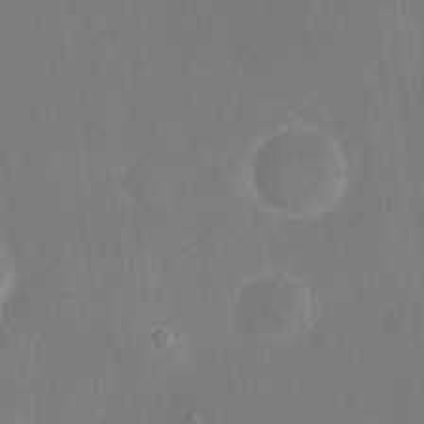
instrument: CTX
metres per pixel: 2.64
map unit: eHh
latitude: 19.1781
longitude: -70.4412
